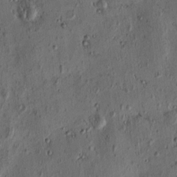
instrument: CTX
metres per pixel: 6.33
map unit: eHh
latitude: -1.2565
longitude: 19.1998
